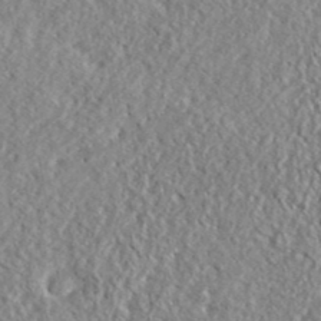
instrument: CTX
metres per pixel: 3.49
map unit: ANa
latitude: 41.7071
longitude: -86.5168
